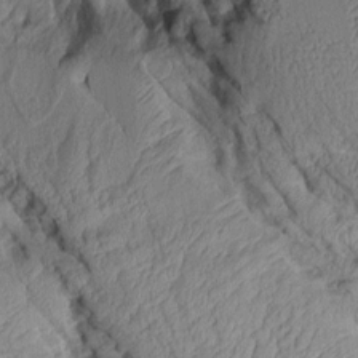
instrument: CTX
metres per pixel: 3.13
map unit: Aa
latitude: 9.2726
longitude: -128.1767
